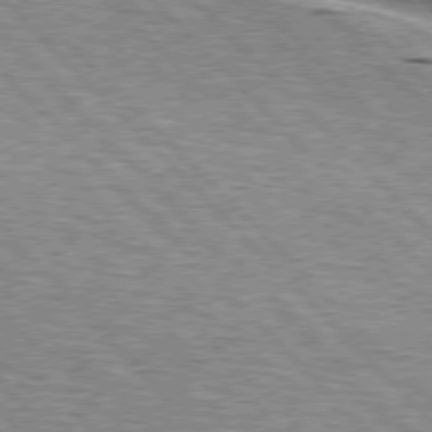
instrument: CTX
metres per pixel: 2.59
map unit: lApd
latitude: 76.0822
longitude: -58.6113
